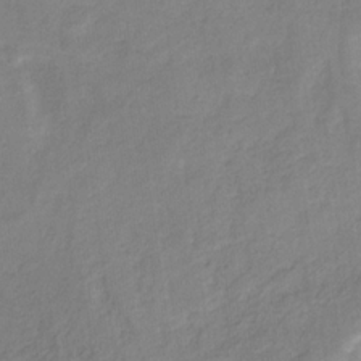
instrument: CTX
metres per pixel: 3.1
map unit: eHb
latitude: -30.2361
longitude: 62.7274
